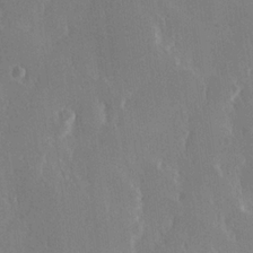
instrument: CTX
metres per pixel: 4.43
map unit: Hve
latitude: 23.2159
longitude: 146.8408
